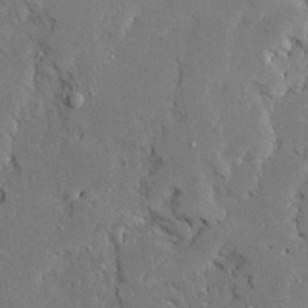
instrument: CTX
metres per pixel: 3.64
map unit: Ave
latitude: 23.7450
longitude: -130.7058
